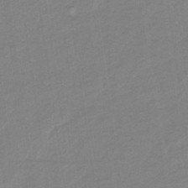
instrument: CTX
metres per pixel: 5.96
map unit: lHb
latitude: -34.5007
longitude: 68.9163
